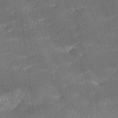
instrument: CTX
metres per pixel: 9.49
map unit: lHvf
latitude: 26.4790
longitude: 141.6155
